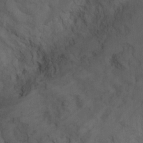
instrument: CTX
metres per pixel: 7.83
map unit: Hto
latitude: 4.7624
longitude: -32.1011
